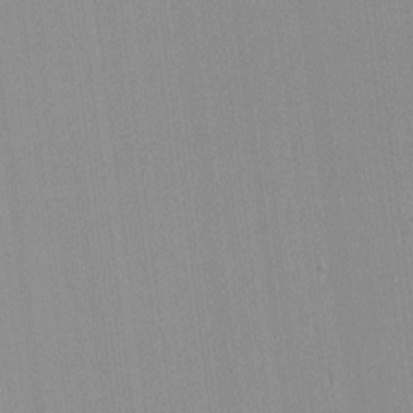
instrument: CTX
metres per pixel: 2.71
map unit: lHvf
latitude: -12.5952
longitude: -103.1403
